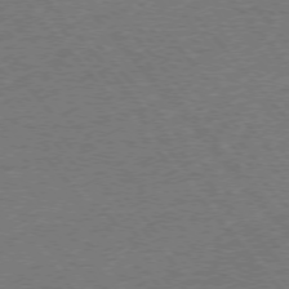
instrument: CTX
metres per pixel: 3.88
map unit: Ap
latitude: -76.5385
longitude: -96.1200
